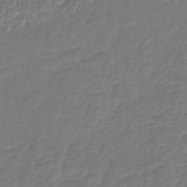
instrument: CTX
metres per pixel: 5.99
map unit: lHb
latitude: -42.4817
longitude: 64.7652
